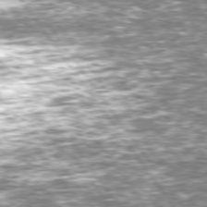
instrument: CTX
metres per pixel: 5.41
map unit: Hpe
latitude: 74.6679
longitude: -151.0836
